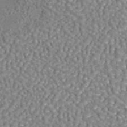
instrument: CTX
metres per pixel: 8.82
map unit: eAb
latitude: 43.3104
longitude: 105.3320
